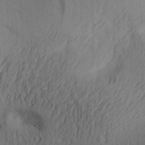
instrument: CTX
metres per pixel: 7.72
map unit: Aa
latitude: 30.4979
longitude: -142.3278
